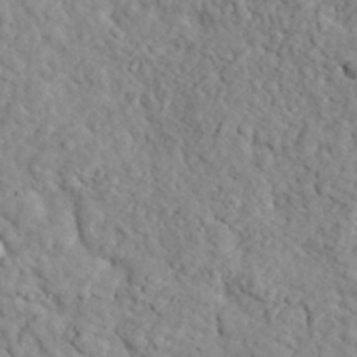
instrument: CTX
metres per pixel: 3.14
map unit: lHvf
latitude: 35.2914
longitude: -86.3278
